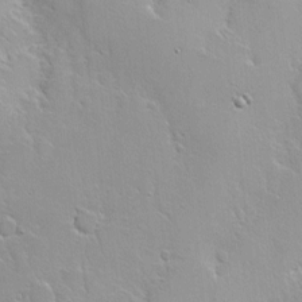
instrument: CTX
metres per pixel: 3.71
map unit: Nhe
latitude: -2.5573
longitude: -59.3860
